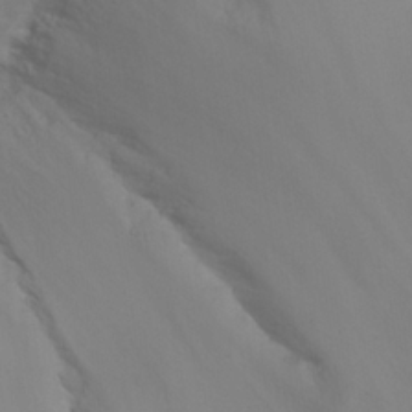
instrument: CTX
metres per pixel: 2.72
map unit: Nhu
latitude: 23.2915
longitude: -65.5182
